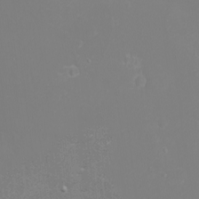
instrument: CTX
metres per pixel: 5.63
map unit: eHh
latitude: -3.1431
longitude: -75.3671
